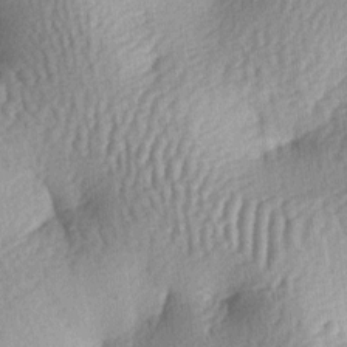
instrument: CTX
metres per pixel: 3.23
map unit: lAa
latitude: -6.8219
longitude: -126.9136
